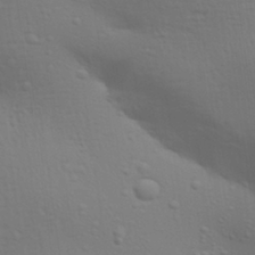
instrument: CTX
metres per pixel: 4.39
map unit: Aa
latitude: 31.2915
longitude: -133.4804
